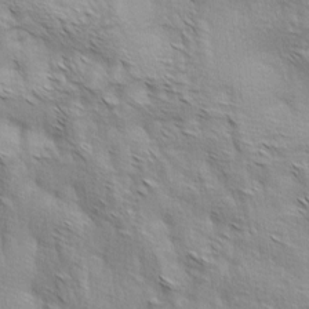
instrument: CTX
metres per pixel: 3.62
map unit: lAa
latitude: -4.5196
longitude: -121.6694
